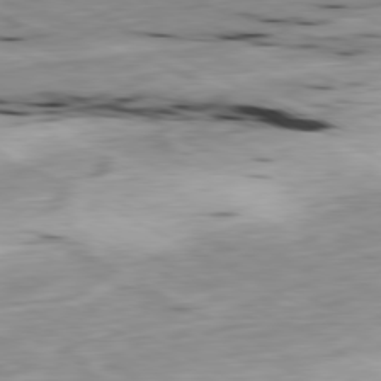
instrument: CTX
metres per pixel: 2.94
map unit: Ap
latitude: -80.6141
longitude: -70.1767
